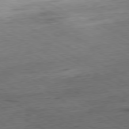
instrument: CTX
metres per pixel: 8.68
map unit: Hpe
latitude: -80.5385
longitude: 21.7477
